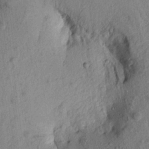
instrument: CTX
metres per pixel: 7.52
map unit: Aa
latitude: 17.0270
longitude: -144.4979
